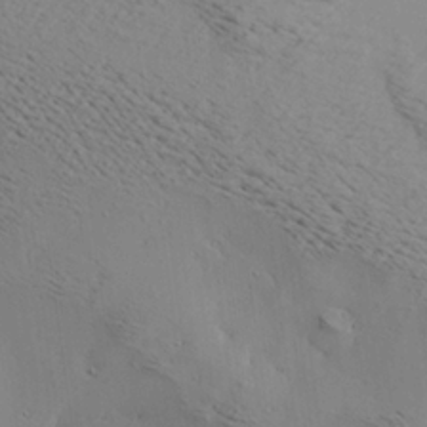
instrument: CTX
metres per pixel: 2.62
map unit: Ave
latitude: 18.8380
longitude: -139.9339
